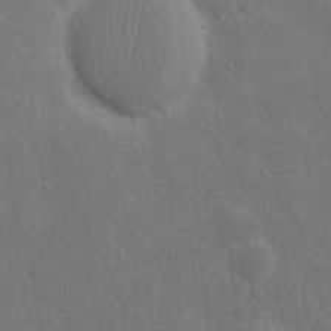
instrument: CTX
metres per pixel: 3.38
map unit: eHh
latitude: 10.9703
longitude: -72.8380
